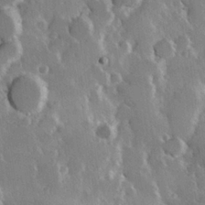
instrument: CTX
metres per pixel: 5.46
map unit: Hve
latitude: 23.3482
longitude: 147.3132
